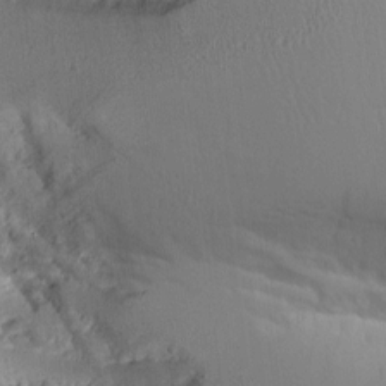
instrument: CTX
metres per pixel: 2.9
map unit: Aa
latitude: 10.9703
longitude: -126.7624
